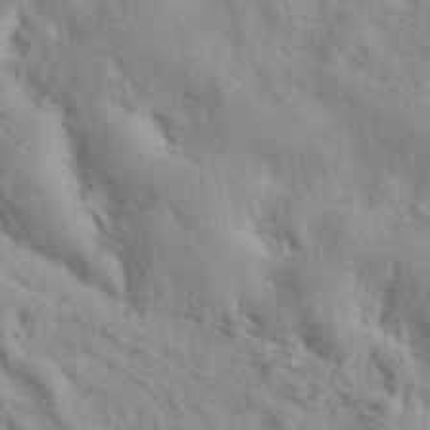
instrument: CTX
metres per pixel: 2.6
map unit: ANa
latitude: 43.0270
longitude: 54.0283
